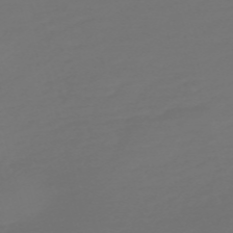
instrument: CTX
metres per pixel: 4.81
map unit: Nve
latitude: -59.0675
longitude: 56.6329
